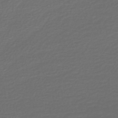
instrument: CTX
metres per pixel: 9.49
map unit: HNb
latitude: -47.7288
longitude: 55.7478
